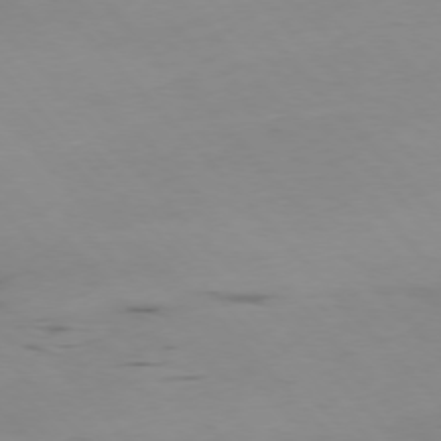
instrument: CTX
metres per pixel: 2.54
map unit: Hpe
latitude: -76.6330
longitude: -18.7813
